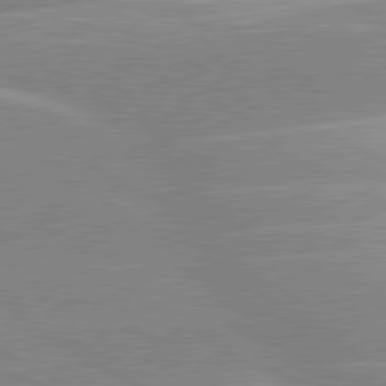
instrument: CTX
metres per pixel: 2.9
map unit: lApd
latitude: 80.4601
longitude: -124.9324
